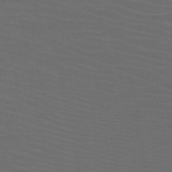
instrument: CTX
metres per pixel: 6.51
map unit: HNb
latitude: -49.6722
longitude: -45.9339
